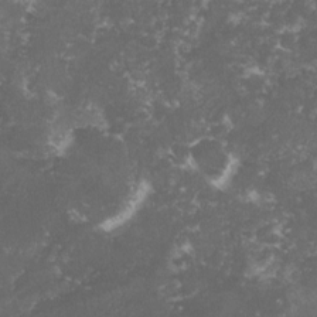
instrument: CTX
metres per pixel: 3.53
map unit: lHvf
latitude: -15.0298
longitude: -99.5938
